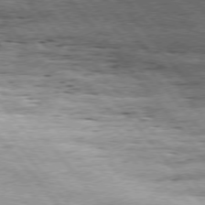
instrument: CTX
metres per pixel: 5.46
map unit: Hpe
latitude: 75.2726
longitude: -139.5938
